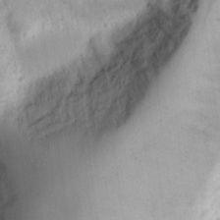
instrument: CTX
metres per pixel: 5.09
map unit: Ht
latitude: 9.3293
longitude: -74.5924
